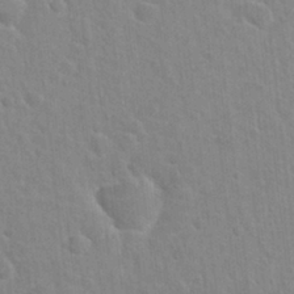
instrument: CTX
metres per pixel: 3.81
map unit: Hto
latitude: 21.3293
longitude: -47.5371
